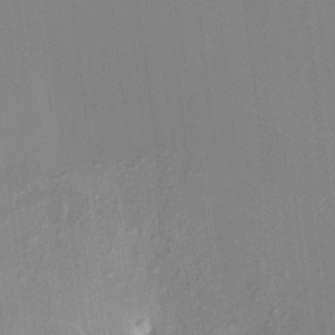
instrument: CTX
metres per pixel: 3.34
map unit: HNhu
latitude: 4.9136
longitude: 8.5385
